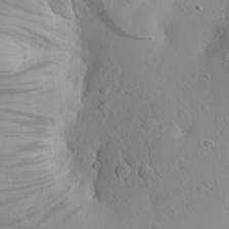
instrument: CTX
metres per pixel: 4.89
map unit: Aa
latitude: 23.6694
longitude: -145.2159
